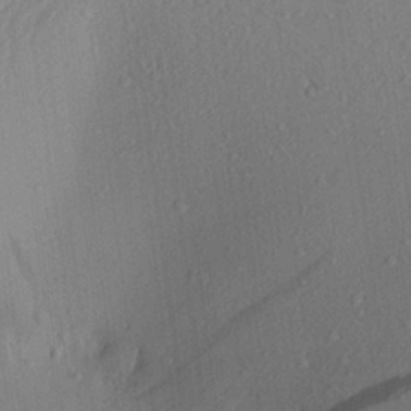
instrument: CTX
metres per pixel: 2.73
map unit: Aa
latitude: 21.4994
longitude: -143.2159
